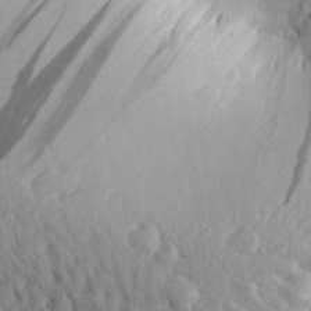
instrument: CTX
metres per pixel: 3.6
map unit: Aa
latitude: 28.8947
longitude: -138.3278
